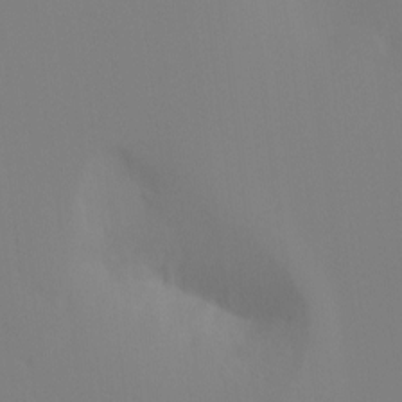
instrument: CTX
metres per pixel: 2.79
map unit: Hto
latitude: -8.8030
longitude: -45.8583
